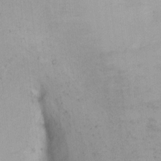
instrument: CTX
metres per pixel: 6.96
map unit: Ht
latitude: 1.4804
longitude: -36.9703
